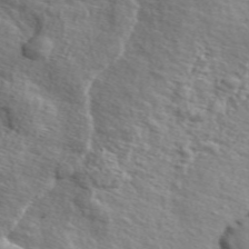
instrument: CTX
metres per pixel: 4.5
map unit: ANa
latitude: 48.9514
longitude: -74.3278
